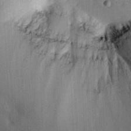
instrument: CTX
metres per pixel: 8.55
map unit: Ht
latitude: 13.4616
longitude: -74.5546
